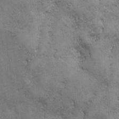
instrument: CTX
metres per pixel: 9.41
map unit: Ave
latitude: -7.1998
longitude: -120.2901
